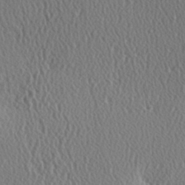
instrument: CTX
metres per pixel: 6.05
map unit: Hve
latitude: 2.3089
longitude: -124.6301
